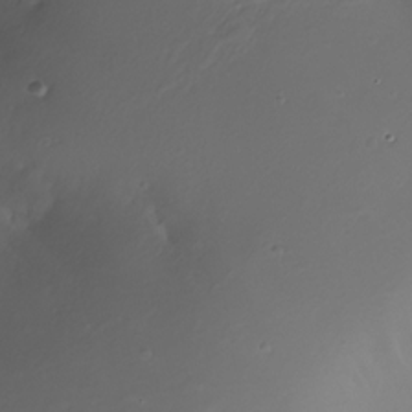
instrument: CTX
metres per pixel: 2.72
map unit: Nhe
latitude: -31.8044
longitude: -116.9325
